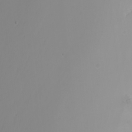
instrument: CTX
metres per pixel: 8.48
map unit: Nhu
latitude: -6.6140
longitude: -84.6680
